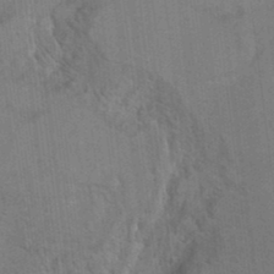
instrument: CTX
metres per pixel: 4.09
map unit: Hto
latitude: 9.4238
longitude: -35.4426
